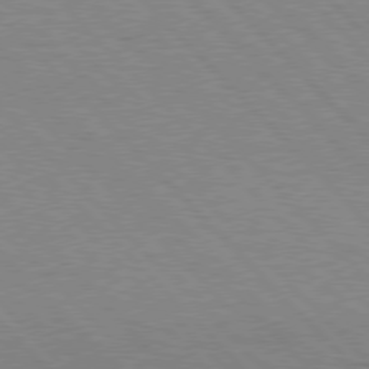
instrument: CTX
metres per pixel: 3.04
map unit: Hpe
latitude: 76.6679
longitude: -127.0270
